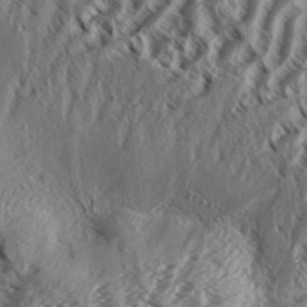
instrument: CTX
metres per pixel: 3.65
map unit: Aa
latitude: 33.1025
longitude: -137.8017
